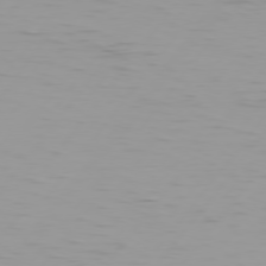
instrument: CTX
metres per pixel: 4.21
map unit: Hpe
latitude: 75.8205
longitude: -124.9324
